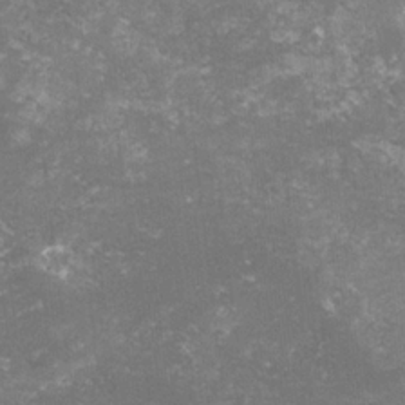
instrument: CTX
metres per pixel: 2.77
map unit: lHvf
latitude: -15.5210
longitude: -100.5546
